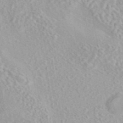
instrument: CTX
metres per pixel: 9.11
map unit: eAb
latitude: 44.0444
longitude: 114.4440
